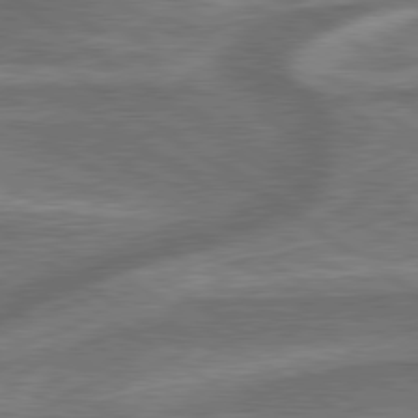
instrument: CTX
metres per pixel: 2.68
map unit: lApd
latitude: 79.7072
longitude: -171.8961
